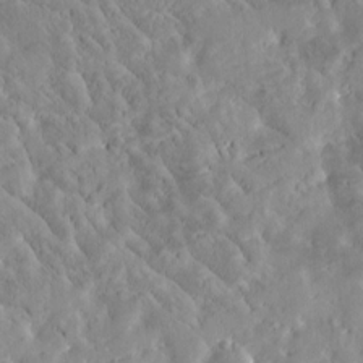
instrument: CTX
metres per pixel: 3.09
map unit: Htu
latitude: -3.8422
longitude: 174.0472
